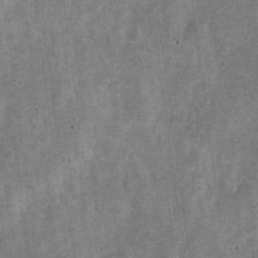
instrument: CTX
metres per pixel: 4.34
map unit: Nve
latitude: -25.8611
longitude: 105.7288
